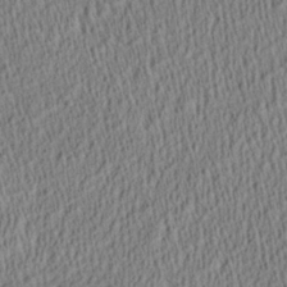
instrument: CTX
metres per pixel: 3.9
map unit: Aa
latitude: 28.4790
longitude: -137.4427
